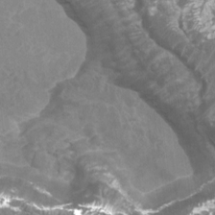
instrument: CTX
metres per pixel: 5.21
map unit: Htu
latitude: 2.8758
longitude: -20.1200
